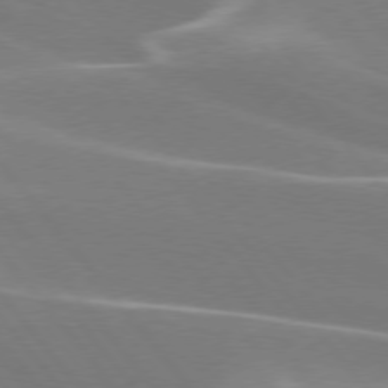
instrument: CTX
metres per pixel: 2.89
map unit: lApd
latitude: 75.9150
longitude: -62.8380
